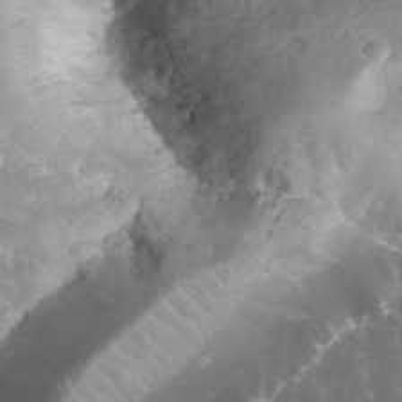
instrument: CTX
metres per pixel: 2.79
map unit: eHh
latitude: 33.7261
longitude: -63.5371
